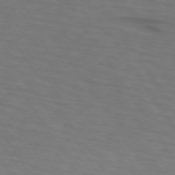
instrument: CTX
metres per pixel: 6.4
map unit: lApd
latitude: 73.1026
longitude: -75.9150
